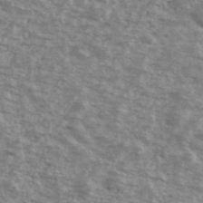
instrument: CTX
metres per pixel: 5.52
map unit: Ave
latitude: 40.9513
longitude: -109.2726
